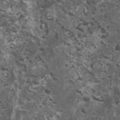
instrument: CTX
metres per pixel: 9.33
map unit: HNhu
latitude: 3.0269
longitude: 5.3887
